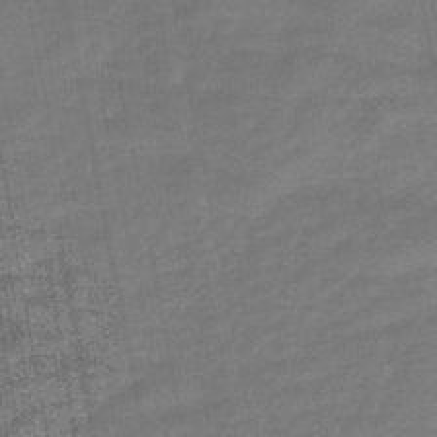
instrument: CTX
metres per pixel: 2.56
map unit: eHb
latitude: -45.8989
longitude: 87.5399
